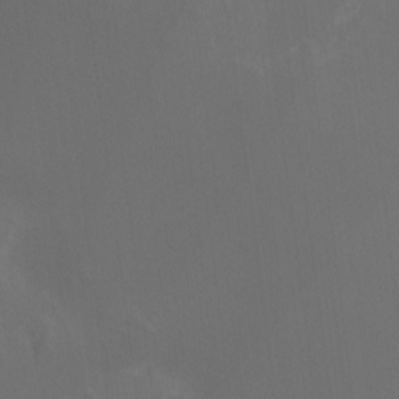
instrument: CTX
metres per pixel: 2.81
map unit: HNhu
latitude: -2.4628
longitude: -6.3845
